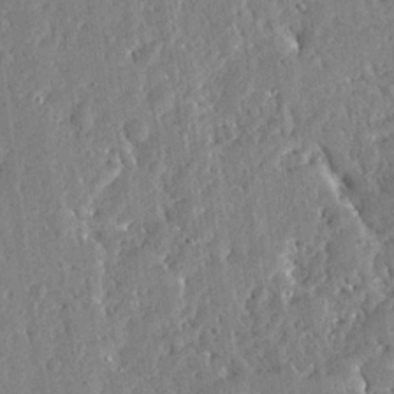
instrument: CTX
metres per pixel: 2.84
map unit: Ave
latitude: 13.1214
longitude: -137.1592
